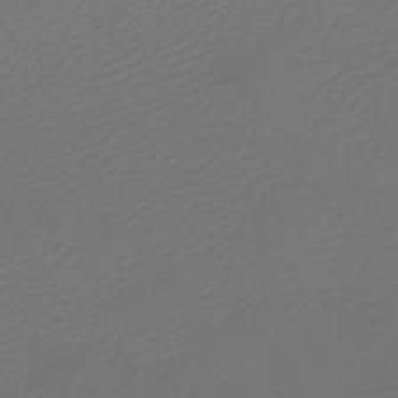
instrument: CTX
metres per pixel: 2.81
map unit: lHb
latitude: -46.9541
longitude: 59.5777
